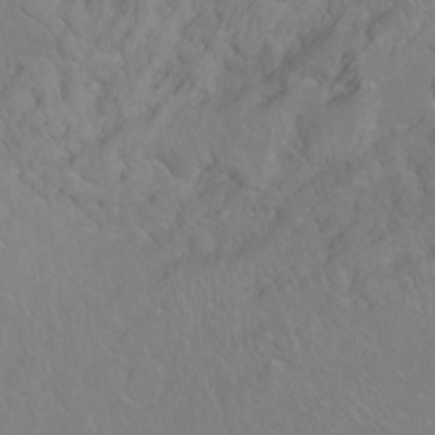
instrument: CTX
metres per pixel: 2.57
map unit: Ht
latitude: -6.7274
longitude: -37.2915
